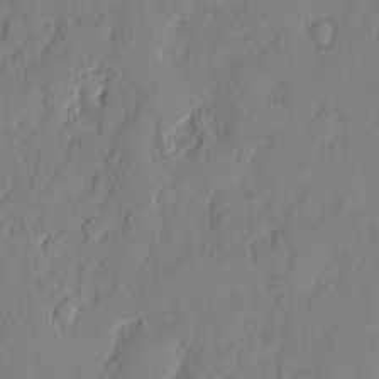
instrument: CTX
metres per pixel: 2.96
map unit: eHh
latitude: 5.4048
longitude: -76.1200
